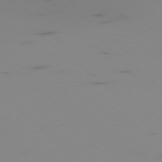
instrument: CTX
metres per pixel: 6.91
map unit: Ap
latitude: -77.5021
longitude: -67.3670
